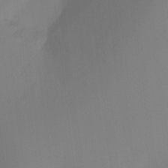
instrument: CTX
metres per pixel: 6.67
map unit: Ht
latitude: -8.1795
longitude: -31.0459
